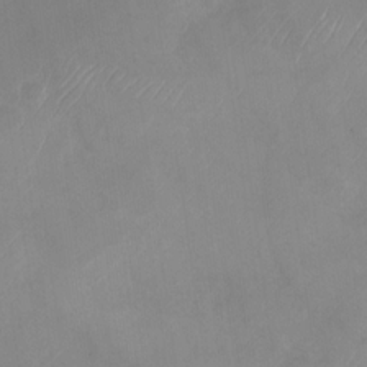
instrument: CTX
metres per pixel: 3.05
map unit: Nhu
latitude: -28.5763
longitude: -63.3671
